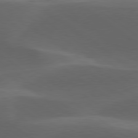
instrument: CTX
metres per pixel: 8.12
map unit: lApd
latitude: 79.2915
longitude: -49.8394
